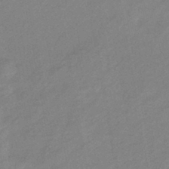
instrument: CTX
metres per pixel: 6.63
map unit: eHb
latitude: -41.1809
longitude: 82.5951
